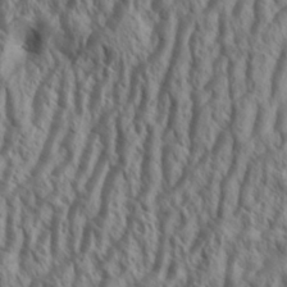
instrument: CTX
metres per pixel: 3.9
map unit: Aa
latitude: 33.9906
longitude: -138.3845
